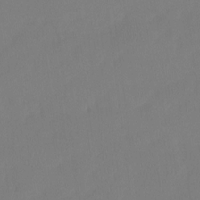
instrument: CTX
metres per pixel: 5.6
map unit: Htu
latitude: -14.9542
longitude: -46.0633
